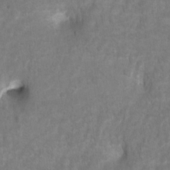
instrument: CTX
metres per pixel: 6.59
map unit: Hto
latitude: 2.7246
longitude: -35.8961
